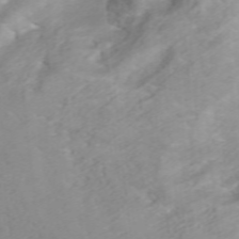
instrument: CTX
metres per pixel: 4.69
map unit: ANa
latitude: 42.1389
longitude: 33.5210
